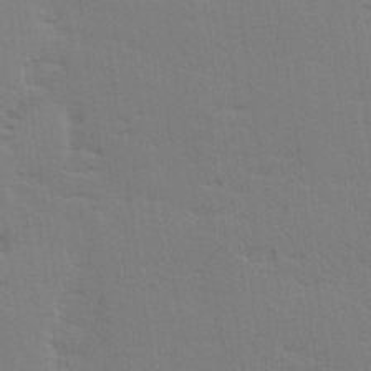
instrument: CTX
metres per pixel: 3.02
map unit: Hve
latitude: 26.4601
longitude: -94.1956
